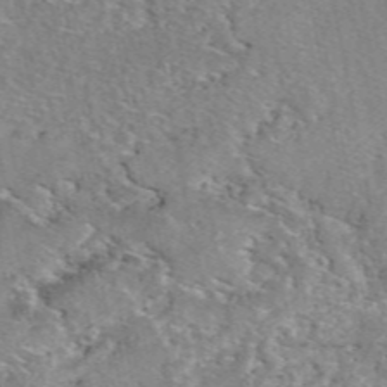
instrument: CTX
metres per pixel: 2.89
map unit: eAb
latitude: 49.6505
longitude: 110.1416
